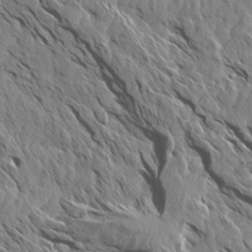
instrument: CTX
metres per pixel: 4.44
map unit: Aa
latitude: 14.8380
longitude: -141.5938
